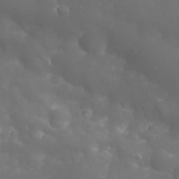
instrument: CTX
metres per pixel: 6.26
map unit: Nhu
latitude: 24.4790
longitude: -61.6127
